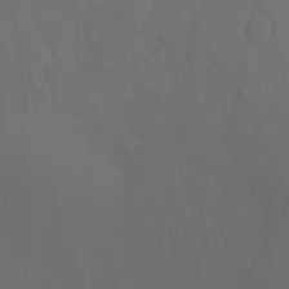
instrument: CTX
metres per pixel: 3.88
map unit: Nhu
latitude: -4.7463
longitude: -86.7813
